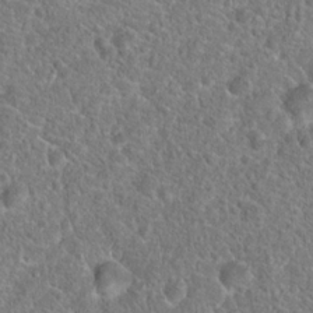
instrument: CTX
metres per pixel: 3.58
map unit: Hto
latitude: 19.3670
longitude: -42.9892
